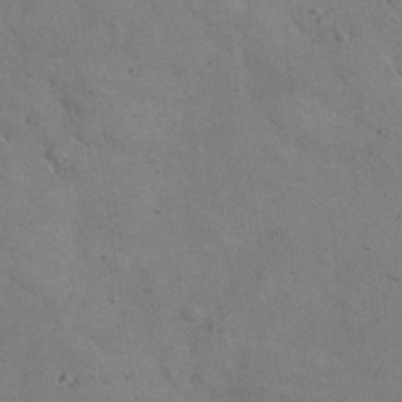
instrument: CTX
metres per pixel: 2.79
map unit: lHvf
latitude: 36.3845
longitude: -90.4034
